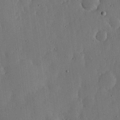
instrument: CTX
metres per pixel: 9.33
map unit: lHvf
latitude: 19.5182
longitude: -115.4048
